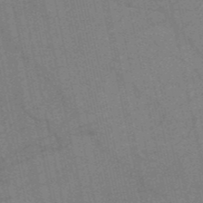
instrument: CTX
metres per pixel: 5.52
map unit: HNb
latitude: -53.1809
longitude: -46.4790
